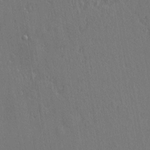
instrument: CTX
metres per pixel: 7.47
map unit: Nve
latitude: -7.3698
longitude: 173.6533
